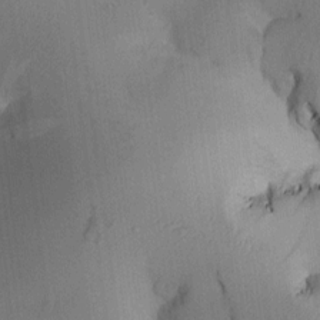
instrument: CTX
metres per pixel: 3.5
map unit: Htu
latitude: -0.2173
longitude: 172.6329
